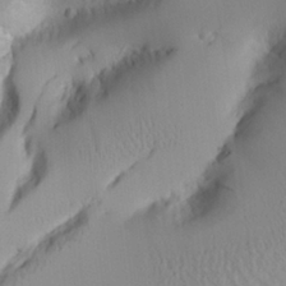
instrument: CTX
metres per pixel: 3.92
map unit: Aa
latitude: 25.8583
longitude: -132.9514
